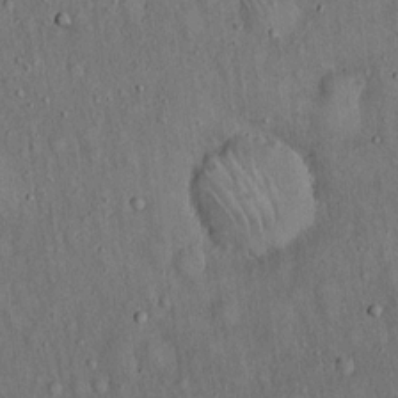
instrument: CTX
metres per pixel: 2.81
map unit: Hto
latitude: 15.1404
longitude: -58.8002
